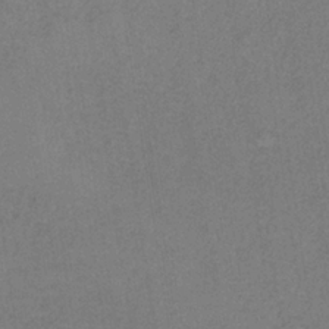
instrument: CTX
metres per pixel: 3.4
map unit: HNb
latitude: -34.1039
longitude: 54.4440
